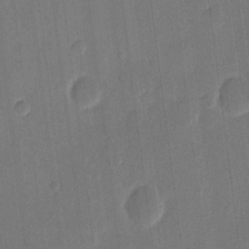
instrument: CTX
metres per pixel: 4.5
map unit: eHh
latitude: 9.5182
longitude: -68.5546
